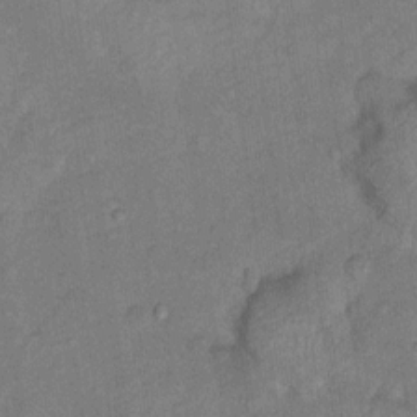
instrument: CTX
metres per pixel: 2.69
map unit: Hto
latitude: 7.8961
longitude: -37.0837
